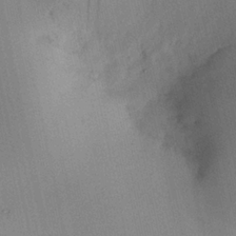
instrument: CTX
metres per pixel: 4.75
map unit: HNhu
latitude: 12.9325
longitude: 11.3510
